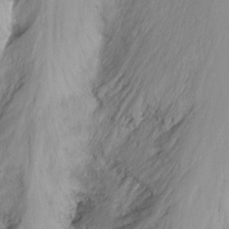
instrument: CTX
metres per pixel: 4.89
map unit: Nhu
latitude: -8.5196
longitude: -45.4804
